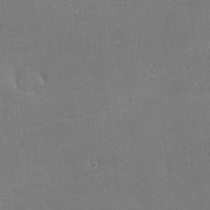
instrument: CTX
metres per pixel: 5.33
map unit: lHvf
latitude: -11.6155
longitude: -101.0648
